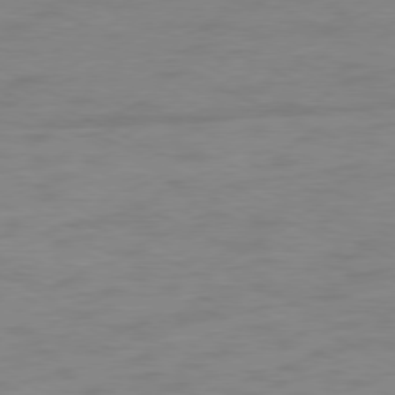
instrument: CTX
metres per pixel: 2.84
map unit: Ap
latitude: -76.7652
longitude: -75.3860
